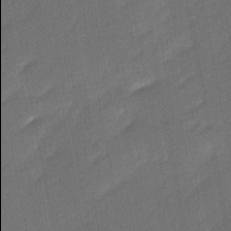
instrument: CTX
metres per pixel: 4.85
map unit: Ave
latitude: -0.3307
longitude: -113.9906
